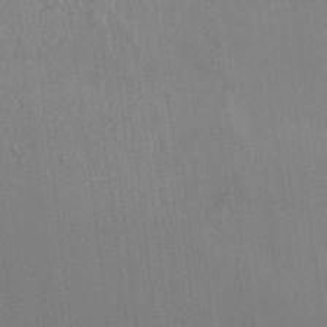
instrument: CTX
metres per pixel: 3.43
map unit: HNhu
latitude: 5.0836
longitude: 8.8408
